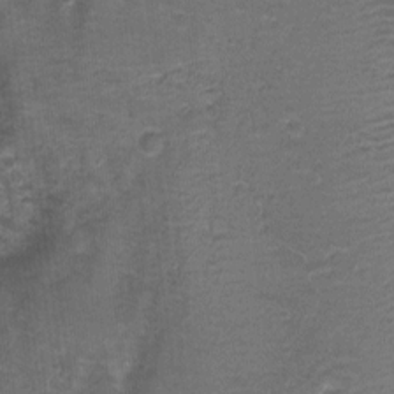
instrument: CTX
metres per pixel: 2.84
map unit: Nhu
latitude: 2.8191
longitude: -17.6127
